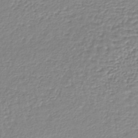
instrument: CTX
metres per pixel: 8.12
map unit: lHb
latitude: -40.1228
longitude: 61.1998
